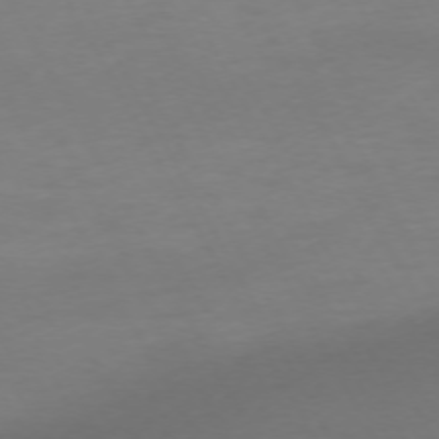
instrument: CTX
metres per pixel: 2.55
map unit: Ap
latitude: -74.6141
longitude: -69.5371
